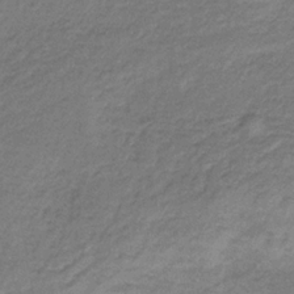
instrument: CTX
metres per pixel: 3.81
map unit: HNb
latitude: -33.3510
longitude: 59.9367
